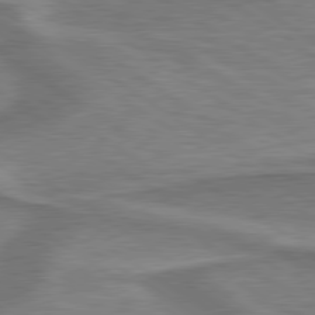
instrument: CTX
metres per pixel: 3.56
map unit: lApd
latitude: 79.6505
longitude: 170.8219
